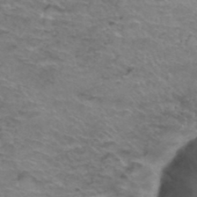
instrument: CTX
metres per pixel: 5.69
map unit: Hto
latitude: 37.2537
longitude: -42.0633
